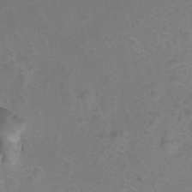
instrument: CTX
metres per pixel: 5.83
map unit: Hto
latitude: 4.6113
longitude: -32.4412
